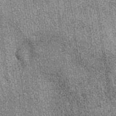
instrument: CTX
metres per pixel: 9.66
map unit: eAb
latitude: 38.9136
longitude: 107.7100
